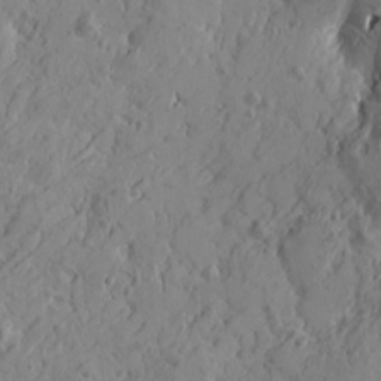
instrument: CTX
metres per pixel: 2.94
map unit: Htu
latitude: -4.0661
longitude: -176.8380
